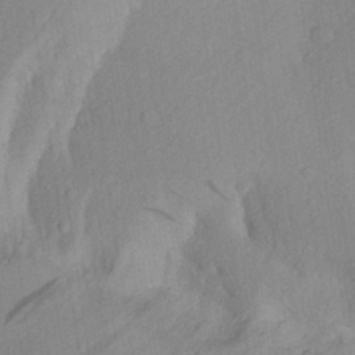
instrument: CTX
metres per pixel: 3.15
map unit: Aa
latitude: 27.5371
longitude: -146.5735
